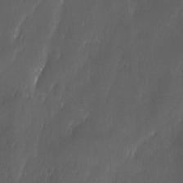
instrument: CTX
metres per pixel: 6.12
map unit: Ave
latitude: -11.0298
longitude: -121.5182
